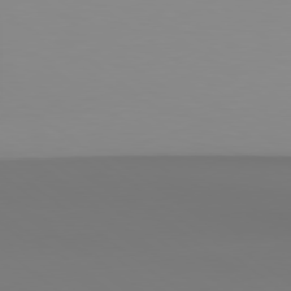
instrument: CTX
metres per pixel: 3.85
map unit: Hpe
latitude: 78.4979
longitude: -136.3468
